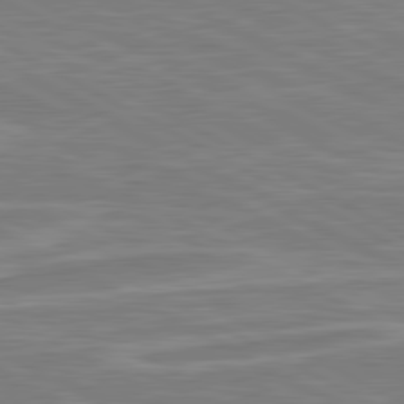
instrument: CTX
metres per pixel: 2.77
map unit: lApd
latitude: 80.8380
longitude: -173.4804
